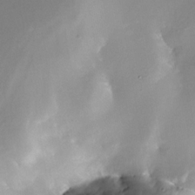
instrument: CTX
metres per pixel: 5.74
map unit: Nhe
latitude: -31.8044
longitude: -116.3278
